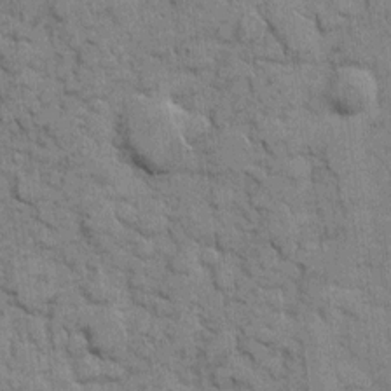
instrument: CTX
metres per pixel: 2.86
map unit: eHh
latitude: 8.1389
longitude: -65.4804
